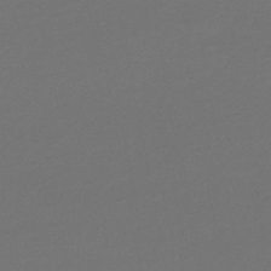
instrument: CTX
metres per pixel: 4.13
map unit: lHb
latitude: -45.1809
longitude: 74.8786
